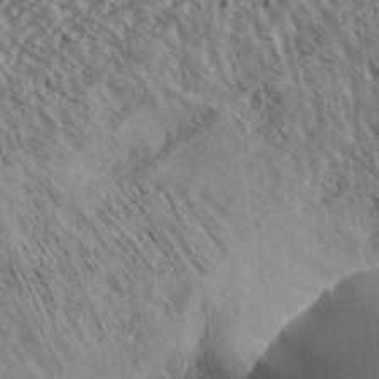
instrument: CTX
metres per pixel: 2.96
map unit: Aa
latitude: 33.1970
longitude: -139.5182
